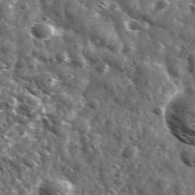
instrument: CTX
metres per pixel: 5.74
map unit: Ave
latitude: 37.9717
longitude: -108.0255
